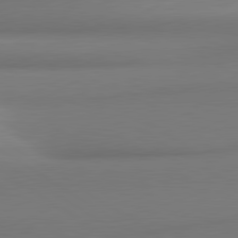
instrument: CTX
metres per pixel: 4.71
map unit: lApd
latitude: 80.2333
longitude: 175.6343
